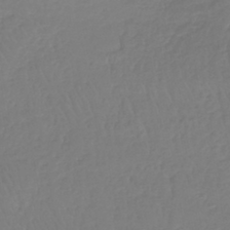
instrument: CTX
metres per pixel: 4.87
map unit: lHb
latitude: -41.5210
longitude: 68.3873
